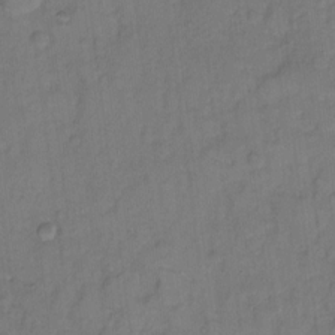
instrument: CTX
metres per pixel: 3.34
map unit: Hto
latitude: 7.4048
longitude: -61.2159
